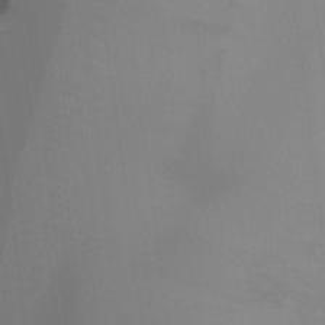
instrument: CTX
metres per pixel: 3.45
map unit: Ht
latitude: -15.8234
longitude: -43.4615
